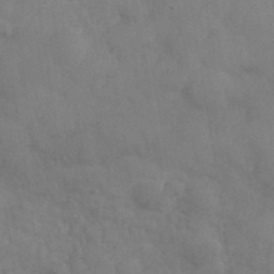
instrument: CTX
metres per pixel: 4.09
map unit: Nhe
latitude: -36.3873
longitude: -177.4804
